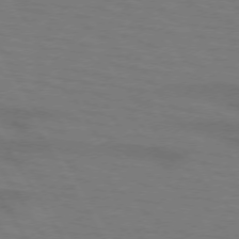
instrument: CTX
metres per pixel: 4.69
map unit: lApd
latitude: 72.5924
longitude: -57.5182
